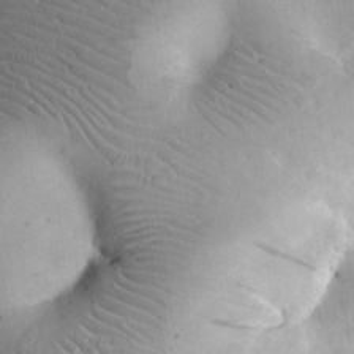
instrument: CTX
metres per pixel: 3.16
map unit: eHh
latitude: 24.1388
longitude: -66.7246
